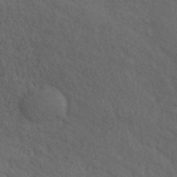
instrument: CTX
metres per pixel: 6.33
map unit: ANa
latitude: 42.5546
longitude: 51.5399
